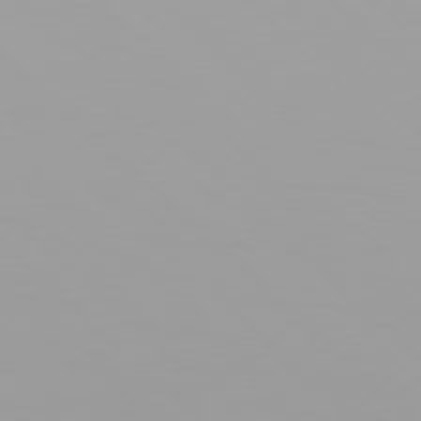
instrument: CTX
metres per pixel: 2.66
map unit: Hpe
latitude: 77.7071
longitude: -137.0837
